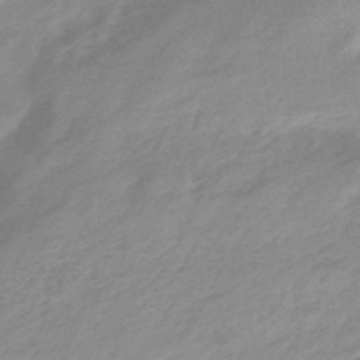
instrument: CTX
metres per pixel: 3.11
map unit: eHb
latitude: -45.0486
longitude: 89.4265
